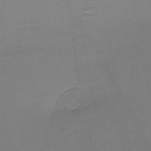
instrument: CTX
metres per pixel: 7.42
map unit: HNb
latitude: -50.8786
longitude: -46.6491
